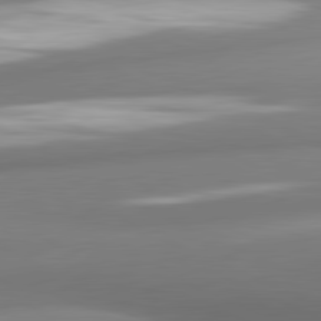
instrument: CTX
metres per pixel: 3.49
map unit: lApd
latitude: 81.4804
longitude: 176.1417
